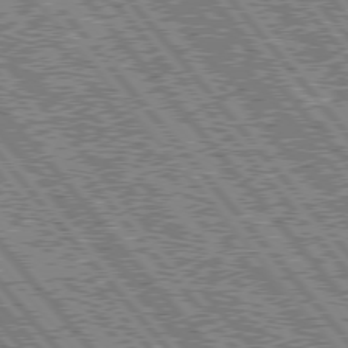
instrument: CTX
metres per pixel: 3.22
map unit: Hpe
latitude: 76.4979
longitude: -170.3467
